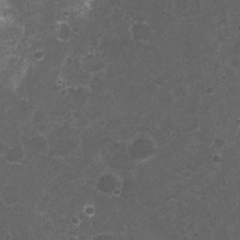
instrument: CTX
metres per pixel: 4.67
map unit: Nhu
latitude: 3.4237
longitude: -17.5182
